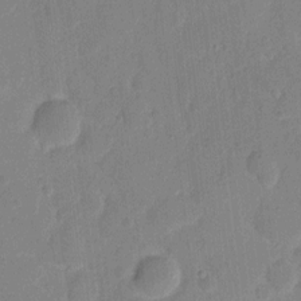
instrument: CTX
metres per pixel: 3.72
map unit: eHh
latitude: 7.9150
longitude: -67.1403
